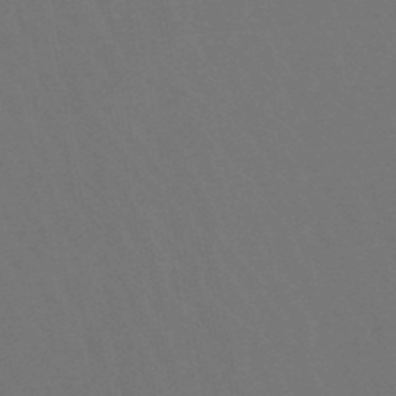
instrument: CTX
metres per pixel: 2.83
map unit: lHb
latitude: -47.9178
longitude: 75.1054
